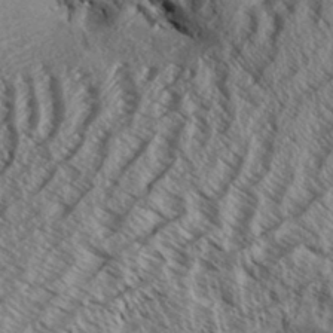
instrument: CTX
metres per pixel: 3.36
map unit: Aa
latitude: 33.2159
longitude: -137.8017
